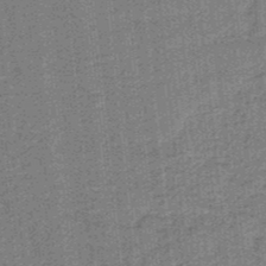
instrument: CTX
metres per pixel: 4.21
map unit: lHb
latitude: -37.9178
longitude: 57.7855
